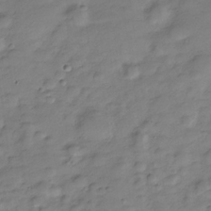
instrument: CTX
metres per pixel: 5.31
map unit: Hve
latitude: -28.5952
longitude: 94.3117
